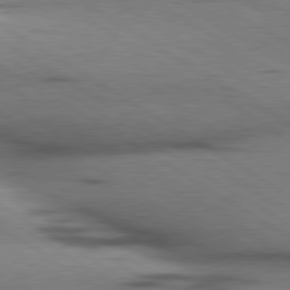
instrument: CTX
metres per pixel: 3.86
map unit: lApd
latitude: 79.8773
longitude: 167.8611
